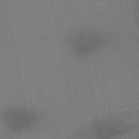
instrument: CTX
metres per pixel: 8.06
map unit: lHb
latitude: -48.8219
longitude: 67.3321
